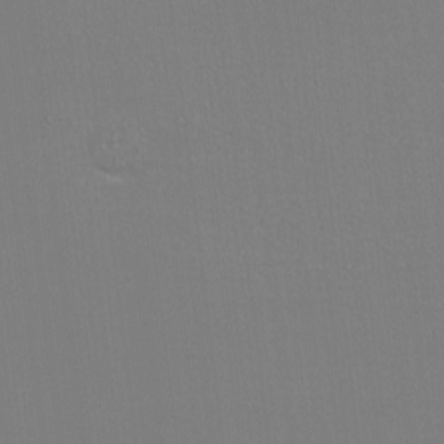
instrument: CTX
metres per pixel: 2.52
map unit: eHh
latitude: -6.2550
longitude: -83.2348
